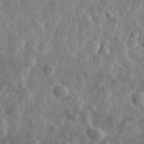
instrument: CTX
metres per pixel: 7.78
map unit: lHvf
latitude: 32.1578
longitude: -89.9717
